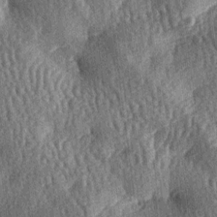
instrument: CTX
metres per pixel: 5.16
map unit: lAa
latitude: -7.4454
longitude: -127.8017
